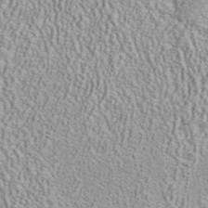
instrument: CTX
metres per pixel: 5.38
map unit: ANa
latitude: 41.3670
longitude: 18.5574
